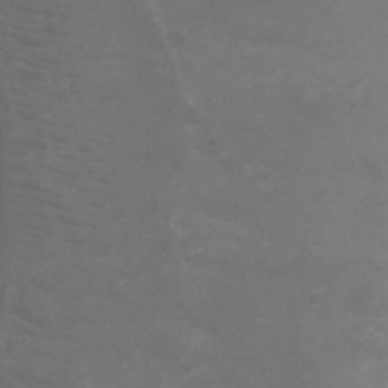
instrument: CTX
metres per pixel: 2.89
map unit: Ht
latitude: 1.7260
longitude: -34.1011
